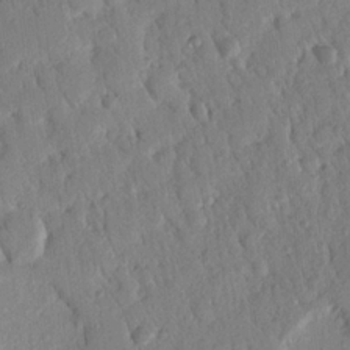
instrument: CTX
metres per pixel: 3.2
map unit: Nhu
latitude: 18.8758
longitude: -78.3279
